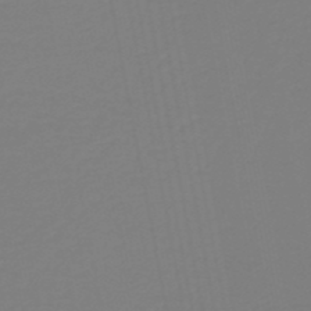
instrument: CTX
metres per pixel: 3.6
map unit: HNb
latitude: -38.1417
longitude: 55.6155
